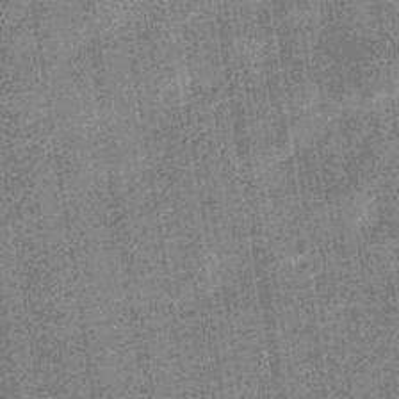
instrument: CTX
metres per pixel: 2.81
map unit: eHb
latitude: -35.9745
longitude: 73.7100
